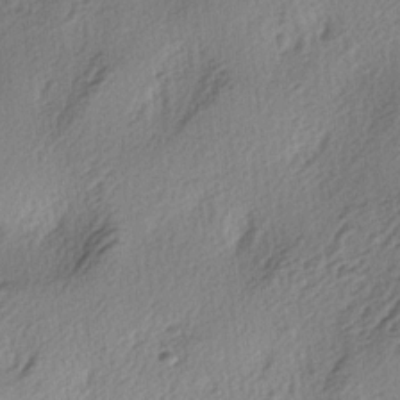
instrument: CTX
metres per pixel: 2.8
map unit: lAa
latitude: -4.0283
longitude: -124.1011
